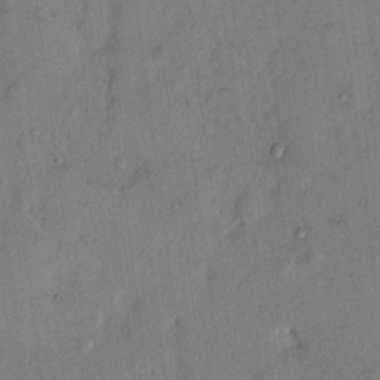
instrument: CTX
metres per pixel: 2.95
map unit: Hto
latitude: 9.1403
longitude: -58.4034
